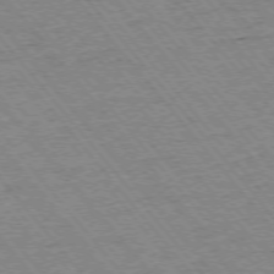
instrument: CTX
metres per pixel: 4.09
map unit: Ap
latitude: -75.6155
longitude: -86.9702
